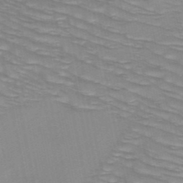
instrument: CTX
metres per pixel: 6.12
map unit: HNb
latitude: -49.5777
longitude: -50.0633
